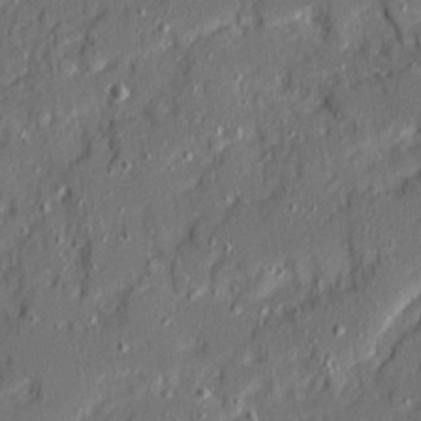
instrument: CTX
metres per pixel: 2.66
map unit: Ave
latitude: 20.8002
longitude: -128.6490
